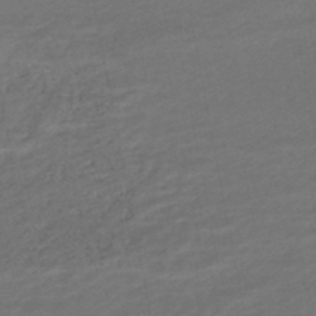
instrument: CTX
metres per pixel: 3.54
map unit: HNhu
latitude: -48.3496
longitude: 100.5762
